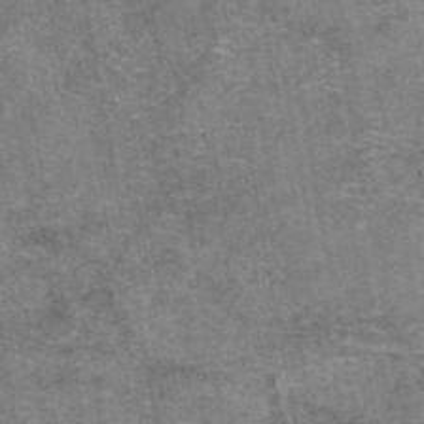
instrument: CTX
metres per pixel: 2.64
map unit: eAb
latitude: 47.4238
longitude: 107.2187
